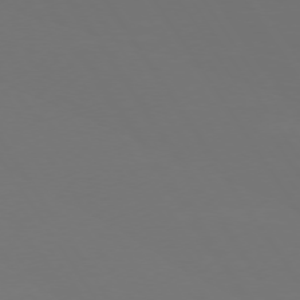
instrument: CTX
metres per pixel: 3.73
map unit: Hpe
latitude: 73.6505
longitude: -128.6679
